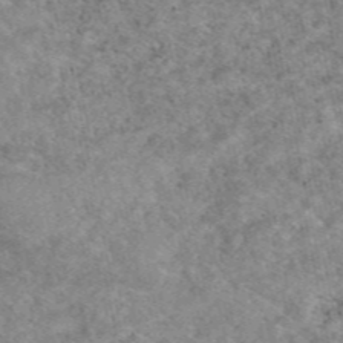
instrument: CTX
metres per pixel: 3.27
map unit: eAb
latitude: 48.3656
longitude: 120.9163
